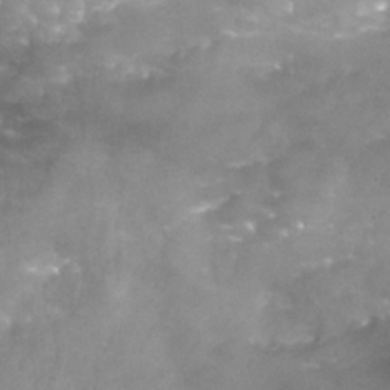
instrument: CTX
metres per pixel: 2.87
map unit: Nhu
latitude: 25.1970
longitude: -53.7450
